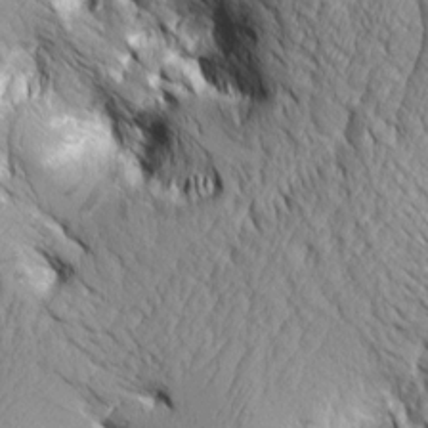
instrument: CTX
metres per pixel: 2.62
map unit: Aa
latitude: 7.7827
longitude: -129.2726
